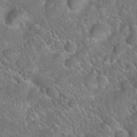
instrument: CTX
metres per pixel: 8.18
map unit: Hto
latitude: 19.4048
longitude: -51.5371
